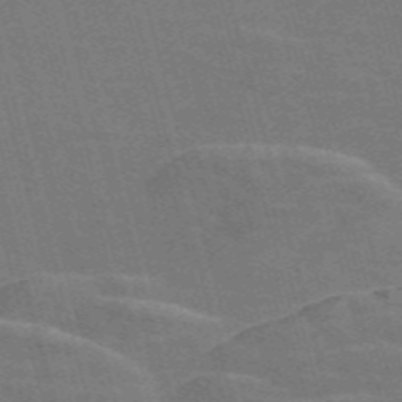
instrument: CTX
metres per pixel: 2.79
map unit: Nve
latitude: -58.4628
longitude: 62.6140
